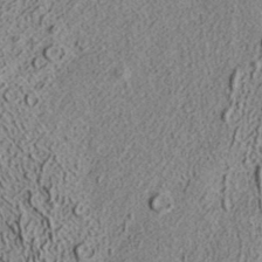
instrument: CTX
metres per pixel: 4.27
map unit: ANa
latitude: 35.7827
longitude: 12.7652
